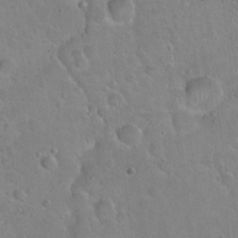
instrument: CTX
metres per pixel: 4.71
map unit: Hto
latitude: 21.4427
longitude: -50.6490
